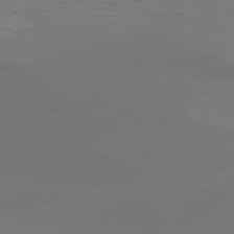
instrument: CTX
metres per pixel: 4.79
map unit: Hpe
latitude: 78.3656
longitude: -129.9150
